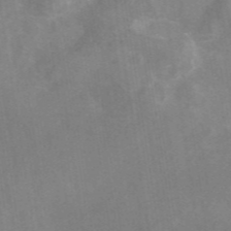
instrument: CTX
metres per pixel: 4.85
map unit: eAb
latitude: 46.4412
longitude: 126.8597
